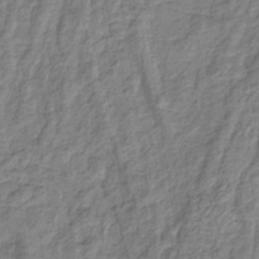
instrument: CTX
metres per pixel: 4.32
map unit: eHb
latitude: -33.4266
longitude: 75.2187
